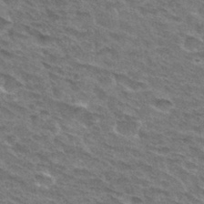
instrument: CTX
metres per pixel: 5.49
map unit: Hto
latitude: 32.3845
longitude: -45.2348
